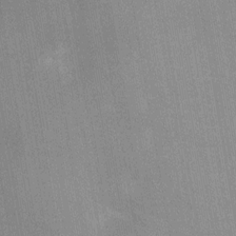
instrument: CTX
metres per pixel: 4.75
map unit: Nhu
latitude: -11.5588
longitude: -21.7828
